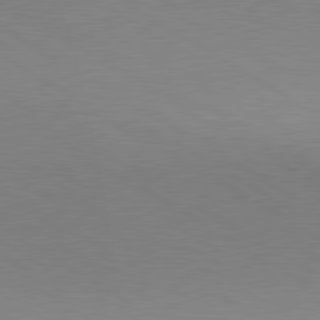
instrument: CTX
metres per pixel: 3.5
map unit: lApd
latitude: 80.2900
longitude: 156.1606
